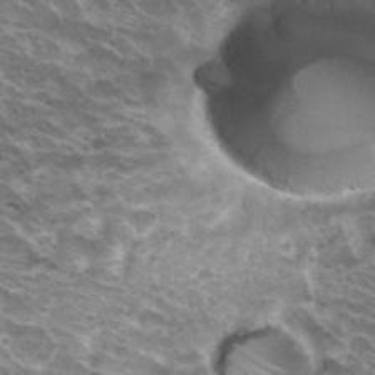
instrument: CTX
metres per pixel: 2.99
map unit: Hto
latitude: 32.9325
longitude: -40.6868
